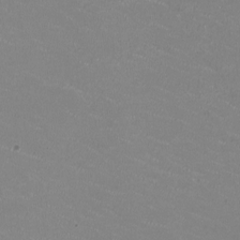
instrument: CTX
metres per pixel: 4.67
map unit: HNhu
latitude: -1.8423
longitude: -2.6301
